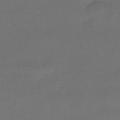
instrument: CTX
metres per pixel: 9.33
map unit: HNhu
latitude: -42.3684
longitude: 95.4454
